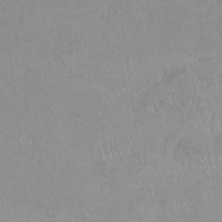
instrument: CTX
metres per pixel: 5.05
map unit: Ht
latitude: -14.5007
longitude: -44.1955
